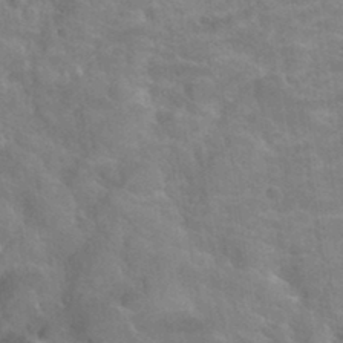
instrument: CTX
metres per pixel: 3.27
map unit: Hto
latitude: 32.9892
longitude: -41.7638
